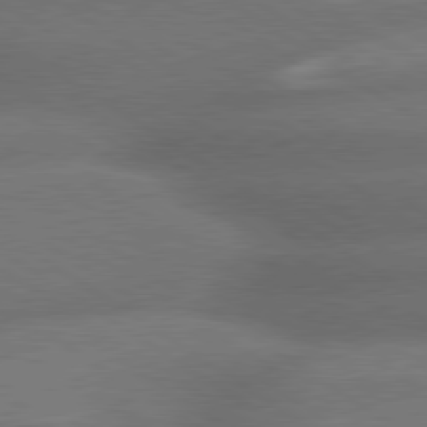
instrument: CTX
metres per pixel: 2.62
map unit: lApd
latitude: 79.7072
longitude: -154.3467
